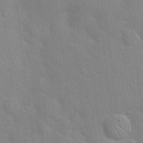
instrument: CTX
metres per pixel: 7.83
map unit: Hto
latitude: 20.4979
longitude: -52.1389
